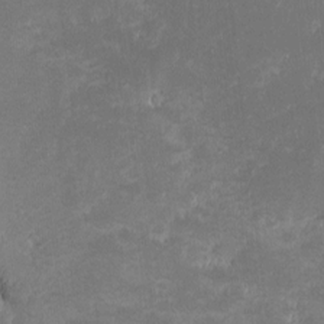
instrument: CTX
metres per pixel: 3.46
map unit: eHh
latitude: -1.2943
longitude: -85.6127
